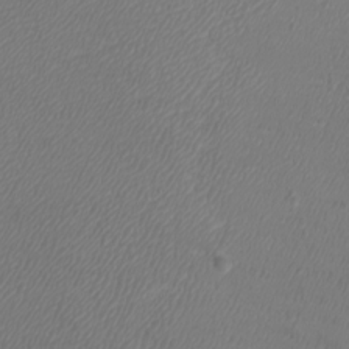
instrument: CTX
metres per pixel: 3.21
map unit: Htu
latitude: -5.7099
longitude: -73.2159
